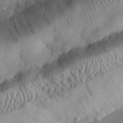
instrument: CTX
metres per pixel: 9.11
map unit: eHh
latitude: 31.3860
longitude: -76.6679
